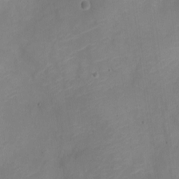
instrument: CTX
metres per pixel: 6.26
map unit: Nve
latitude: -21.7666
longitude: 106.1039
